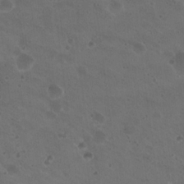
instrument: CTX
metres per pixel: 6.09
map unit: Nhu
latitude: 17.5371
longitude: -30.8947
